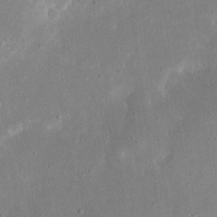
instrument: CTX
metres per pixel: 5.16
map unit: eHh
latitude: 19.5560
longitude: -70.4223
